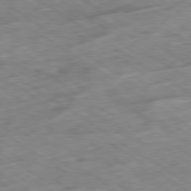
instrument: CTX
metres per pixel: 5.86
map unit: Ap
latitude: -80.1984
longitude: -72.7247
